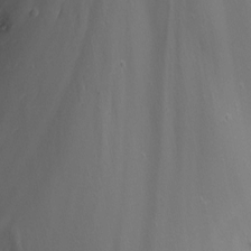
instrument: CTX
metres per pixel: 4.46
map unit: Nhu
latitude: -13.1620
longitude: -64.3468
